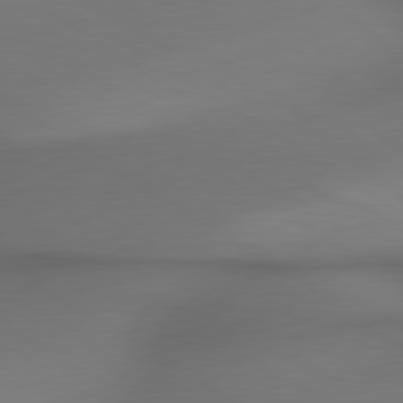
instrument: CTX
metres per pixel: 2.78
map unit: lApd
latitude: 79.6694
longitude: -174.9892
